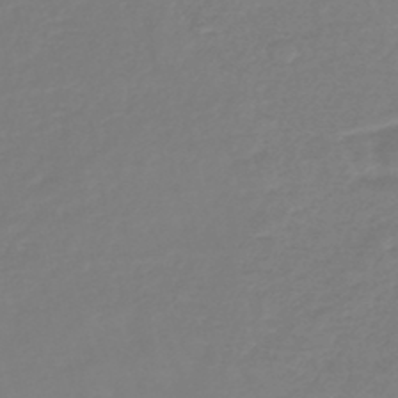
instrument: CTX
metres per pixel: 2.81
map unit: eHb
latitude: -45.5399
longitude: 81.3321
